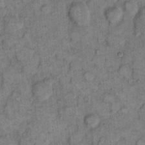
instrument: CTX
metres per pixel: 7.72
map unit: eHh
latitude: 8.7813
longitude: -63.5938
